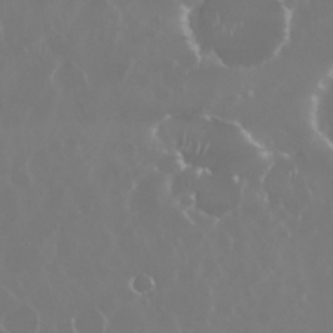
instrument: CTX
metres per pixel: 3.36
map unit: Nhu
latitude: 29.5371
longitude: -62.3279
